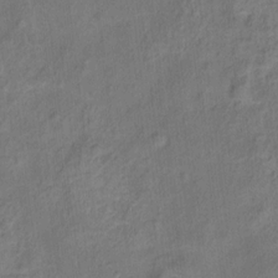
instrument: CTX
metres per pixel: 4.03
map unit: Ht
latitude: 10.7246
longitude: -40.2900
